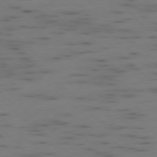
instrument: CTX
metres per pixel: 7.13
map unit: Ap
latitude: -78.7652
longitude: -62.3279
